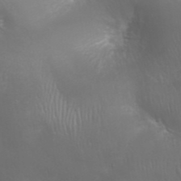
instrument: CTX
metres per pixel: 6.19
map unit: Nhu
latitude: 28.7435
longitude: -66.5545
